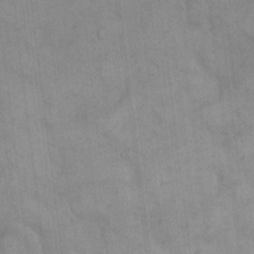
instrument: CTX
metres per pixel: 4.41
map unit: Hto
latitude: 8.1767
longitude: -60.7813
